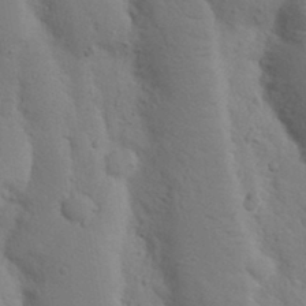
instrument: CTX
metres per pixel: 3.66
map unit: Nhu
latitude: 18.2900
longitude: -76.0822
